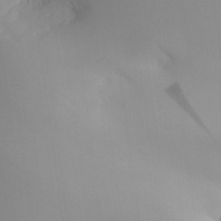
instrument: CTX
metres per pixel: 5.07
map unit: Aa
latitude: 25.0647
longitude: -127.7072
